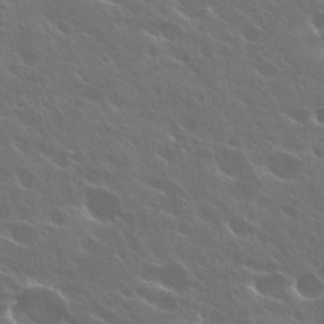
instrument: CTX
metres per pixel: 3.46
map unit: Hto
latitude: 27.9339
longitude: -41.1970
